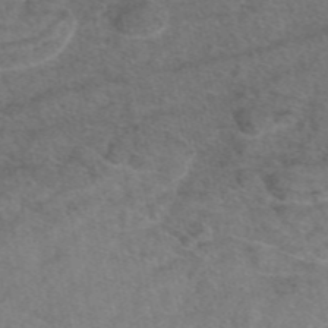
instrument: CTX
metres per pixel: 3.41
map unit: eAb
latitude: 48.1578
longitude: 105.5588
